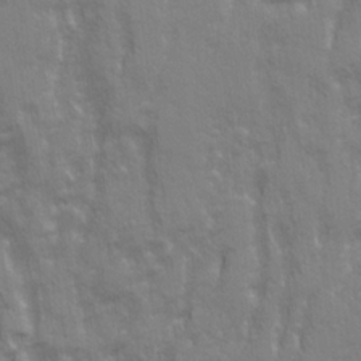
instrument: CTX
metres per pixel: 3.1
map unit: Ave
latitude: 21.0648
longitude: -134.4412
